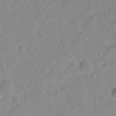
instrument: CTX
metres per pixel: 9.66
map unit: Hto
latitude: -6.6518
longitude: -47.5560
